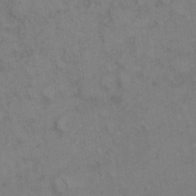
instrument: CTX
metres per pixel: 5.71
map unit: eHh
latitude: 9.2537
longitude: -63.1592
